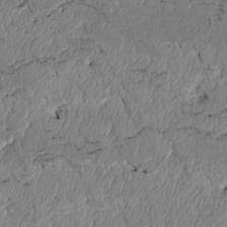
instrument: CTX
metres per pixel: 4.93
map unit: Htu
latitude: 3.8205
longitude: 151.3510
